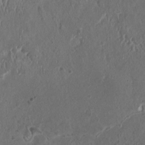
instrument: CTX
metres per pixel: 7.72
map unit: HNhu
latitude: 4.5168
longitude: -2.3467
